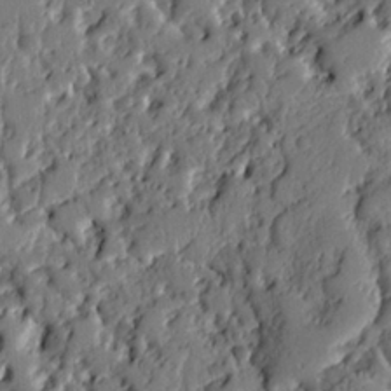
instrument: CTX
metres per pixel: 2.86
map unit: Ht
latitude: 9.4993
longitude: -78.2334
